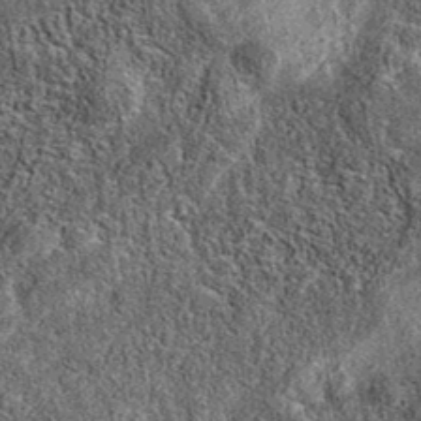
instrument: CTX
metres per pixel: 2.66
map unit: eAb
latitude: 37.5749
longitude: 108.8975
